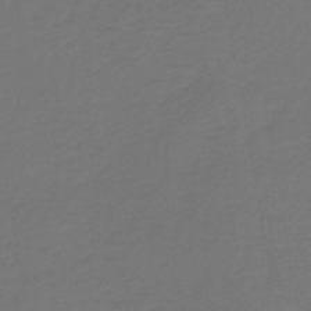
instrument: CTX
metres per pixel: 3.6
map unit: lHb
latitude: -39.0298
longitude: 63.1998
